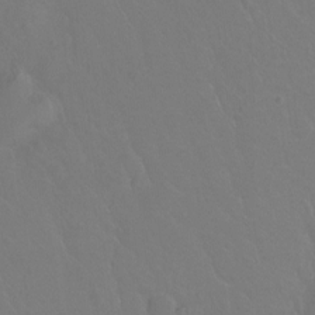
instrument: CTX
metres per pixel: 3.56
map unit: Hto
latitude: -3.5021
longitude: -34.8569
